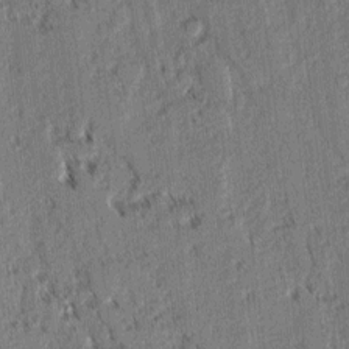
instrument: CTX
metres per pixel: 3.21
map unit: lAvf
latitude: 2.5734
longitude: -106.0633
